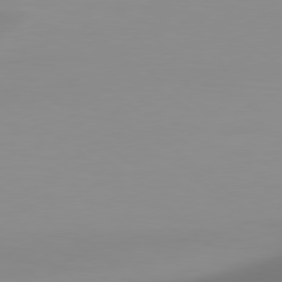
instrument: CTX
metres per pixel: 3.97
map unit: Hpe
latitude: 78.8002
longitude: -142.6302
